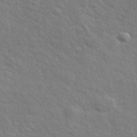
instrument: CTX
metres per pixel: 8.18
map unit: ANa
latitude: 41.7071
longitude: 29.5777
